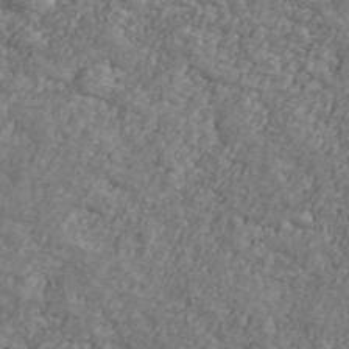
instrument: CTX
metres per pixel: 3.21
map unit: Ave
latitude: 41.6315
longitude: -110.9703
